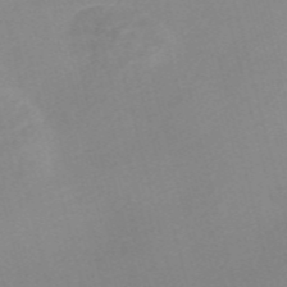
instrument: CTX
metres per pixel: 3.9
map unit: Nve
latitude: -57.1242
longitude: 59.0297
